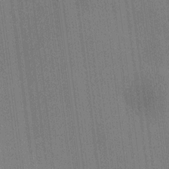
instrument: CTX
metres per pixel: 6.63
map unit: HNhu
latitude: 8.4979
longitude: 15.5399
